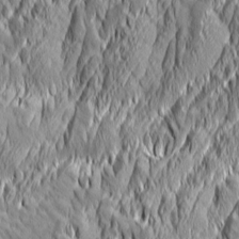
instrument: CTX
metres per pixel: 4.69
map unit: Aa
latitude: 6.1767
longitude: -128.9514
